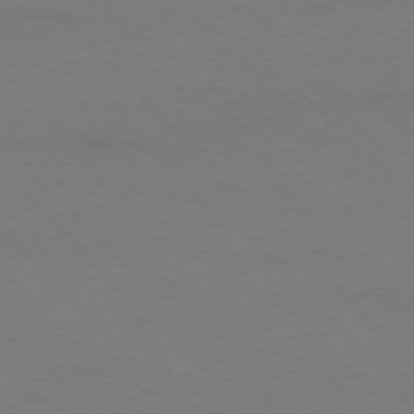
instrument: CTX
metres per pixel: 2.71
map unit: Ap
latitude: -75.4455
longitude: -78.5735
